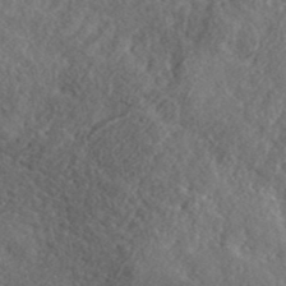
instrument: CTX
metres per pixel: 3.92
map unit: lHvf
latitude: 41.2725
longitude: -87.9339
